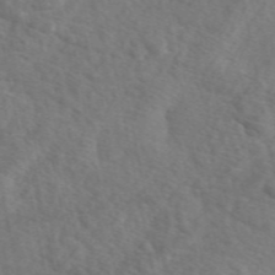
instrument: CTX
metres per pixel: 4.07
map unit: eAb
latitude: 49.8205
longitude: 119.4832
